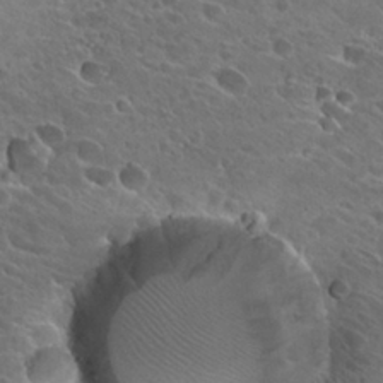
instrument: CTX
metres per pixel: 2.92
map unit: Hto
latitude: 27.2726
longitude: -42.0822
